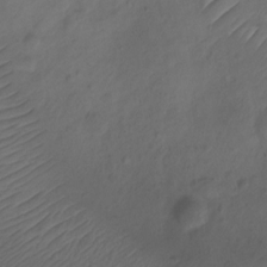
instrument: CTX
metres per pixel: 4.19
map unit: Ht
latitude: 0.0633
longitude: -34.9324
